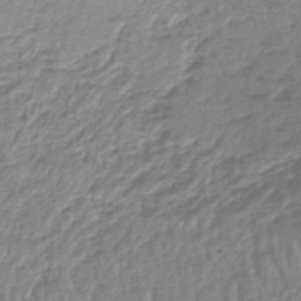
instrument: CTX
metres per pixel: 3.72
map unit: lHb
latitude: -44.8786
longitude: 73.2565
